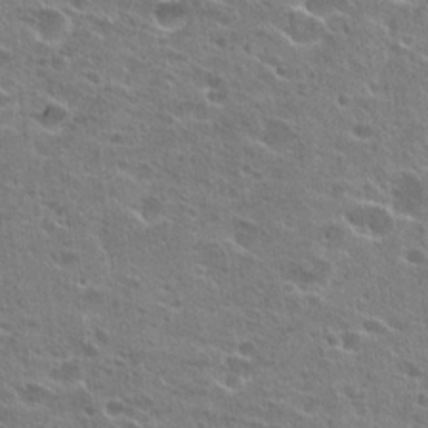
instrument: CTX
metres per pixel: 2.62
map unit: Hto
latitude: 23.8016
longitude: -42.8569
